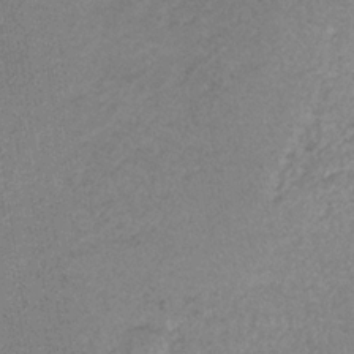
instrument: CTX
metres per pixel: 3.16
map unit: HNb
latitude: -33.8612
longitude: 62.8597
